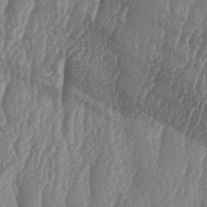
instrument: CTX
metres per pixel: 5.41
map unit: lAa
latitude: -6.2928
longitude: -129.4615
